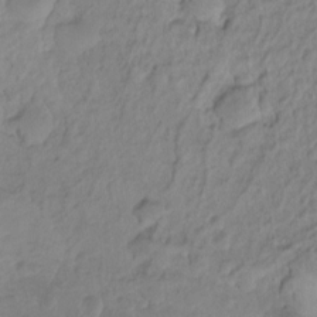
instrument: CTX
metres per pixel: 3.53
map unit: Hto
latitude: -8.0283
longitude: -44.9702
